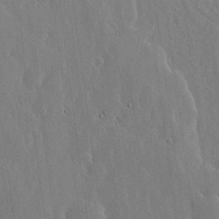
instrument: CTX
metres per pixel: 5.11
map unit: lHvf
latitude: 18.9702
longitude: -115.9717
